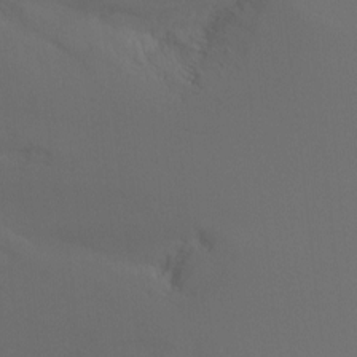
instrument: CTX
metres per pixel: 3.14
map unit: Ht
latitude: -9.4454
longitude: -32.9325
